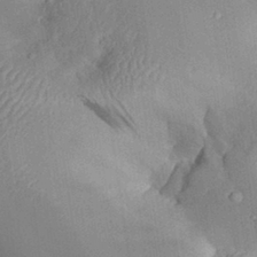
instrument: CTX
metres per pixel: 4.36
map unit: Aa
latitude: 29.6127
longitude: -132.2712
